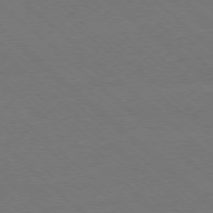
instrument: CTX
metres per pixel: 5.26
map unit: Ap
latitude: -77.8233
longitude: -84.2523
